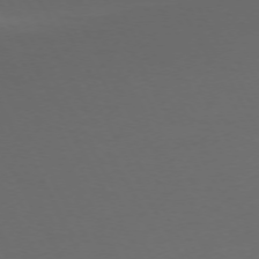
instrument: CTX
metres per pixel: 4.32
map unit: Ap
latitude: -74.8975
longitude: -69.4049
